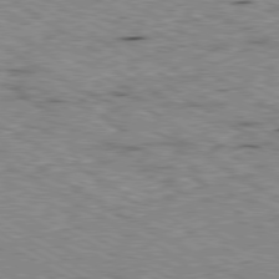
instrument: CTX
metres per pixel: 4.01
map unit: Ap
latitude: -80.5007
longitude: -50.7246
